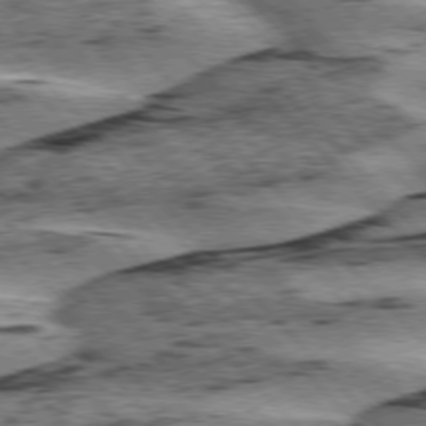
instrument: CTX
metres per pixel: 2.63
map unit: lApd
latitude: 76.2333
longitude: -78.0822
